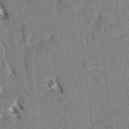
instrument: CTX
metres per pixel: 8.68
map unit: lAvf
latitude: 3.3481
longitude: -105.4427
